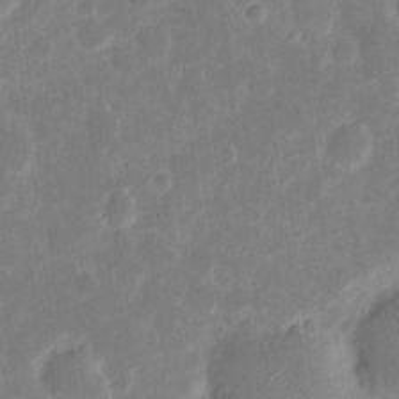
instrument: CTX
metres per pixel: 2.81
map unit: eHh
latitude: 7.7072
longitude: -70.3278
